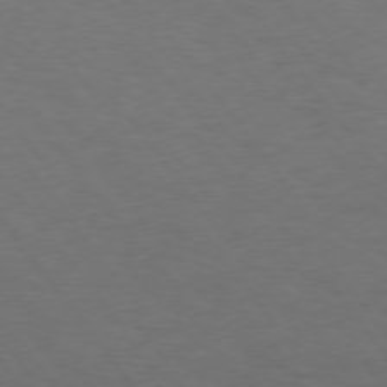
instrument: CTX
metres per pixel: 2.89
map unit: Hpe
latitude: 75.2159
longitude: -130.8002
